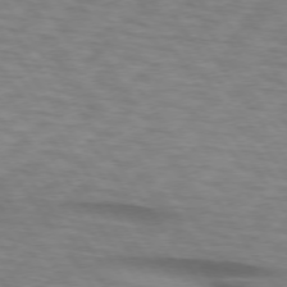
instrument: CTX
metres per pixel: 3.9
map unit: lApd
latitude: 74.3089
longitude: -77.6882
